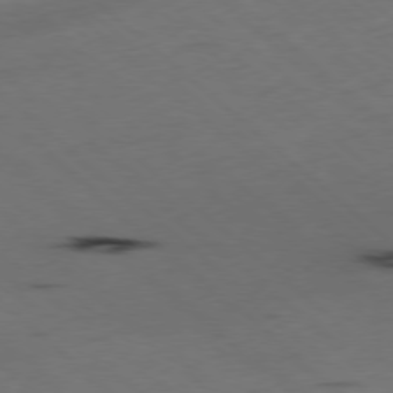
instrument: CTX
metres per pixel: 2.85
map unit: Hpe
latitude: -78.2361
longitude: 14.1417
